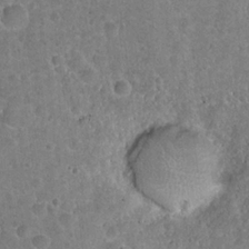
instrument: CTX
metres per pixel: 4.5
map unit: Hto
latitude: 22.0633
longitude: -48.0255
